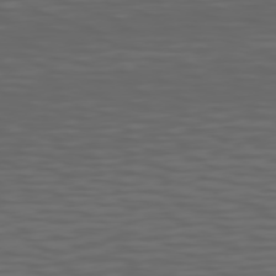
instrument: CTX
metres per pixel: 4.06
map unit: Hpe
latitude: 75.1025
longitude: -125.9717
